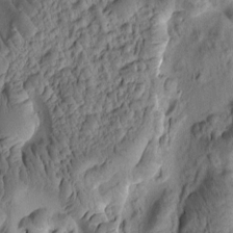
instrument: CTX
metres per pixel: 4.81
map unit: eHh
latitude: -0.5385
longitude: 15.6911
